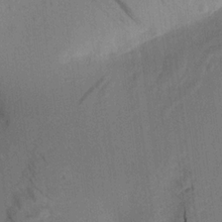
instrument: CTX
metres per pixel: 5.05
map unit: Aa
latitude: 20.1200
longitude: -140.8946
